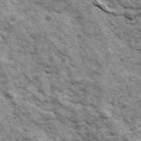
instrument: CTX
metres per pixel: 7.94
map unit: Ave
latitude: 17.0647
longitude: -132.1389
